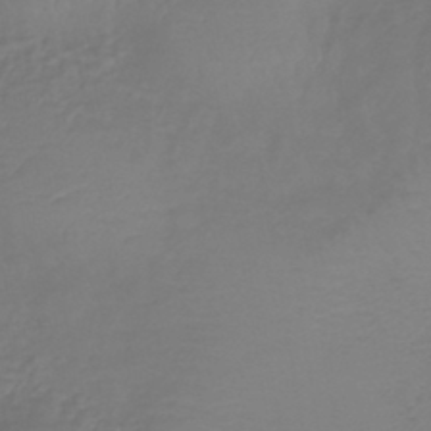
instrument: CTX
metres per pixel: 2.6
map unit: lHb
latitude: -43.0675
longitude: 81.4455
